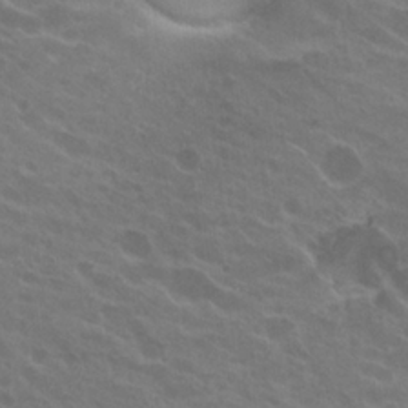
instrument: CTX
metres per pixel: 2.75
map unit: Hto
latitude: 24.2144
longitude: -38.2900
